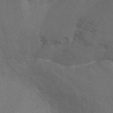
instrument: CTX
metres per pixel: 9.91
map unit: Ht
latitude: -4.9163
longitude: -26.1956
